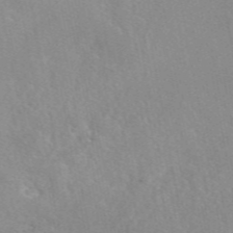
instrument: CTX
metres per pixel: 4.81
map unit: eAb
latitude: 46.7058
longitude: 113.3132
